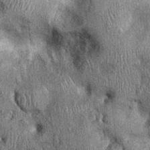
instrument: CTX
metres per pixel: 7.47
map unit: Ht
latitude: -0.0661
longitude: -13.4805
